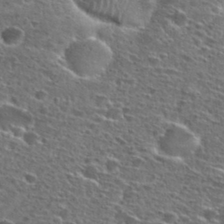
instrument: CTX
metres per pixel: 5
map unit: Hto
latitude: 26.8569
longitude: -47.9906
